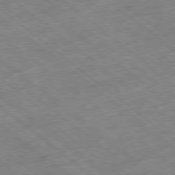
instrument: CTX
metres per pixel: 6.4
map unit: Ap
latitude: -78.9541
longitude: -48.7246
